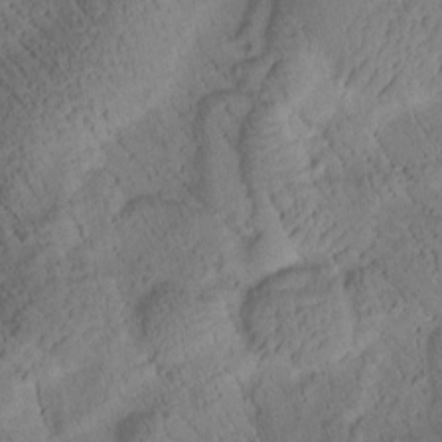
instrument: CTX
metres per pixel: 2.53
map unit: Htu
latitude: 0.6490
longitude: 175.6721
